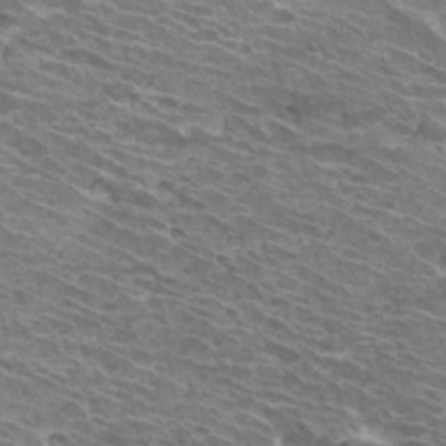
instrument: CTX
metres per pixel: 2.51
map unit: Hto
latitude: 32.6868
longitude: -41.9906
